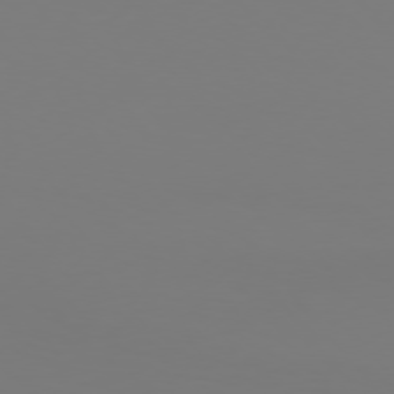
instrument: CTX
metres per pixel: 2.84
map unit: Hpe
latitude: 76.3278
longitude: -132.4412
